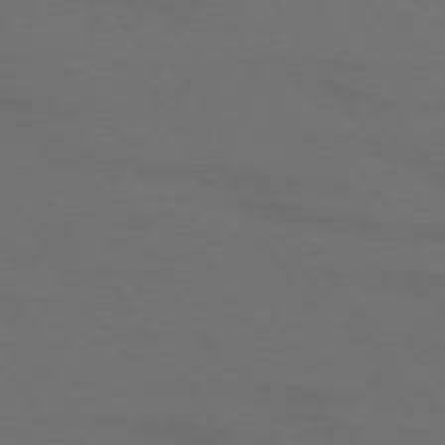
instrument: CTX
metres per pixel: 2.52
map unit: lApd
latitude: 73.8962
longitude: -72.0444
